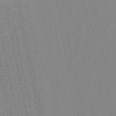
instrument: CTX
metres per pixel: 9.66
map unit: lHb
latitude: -49.2565
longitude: 74.1417
